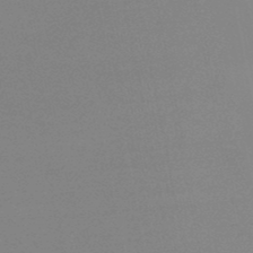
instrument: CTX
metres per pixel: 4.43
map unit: lHb
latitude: -48.1606
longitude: 69.6343
